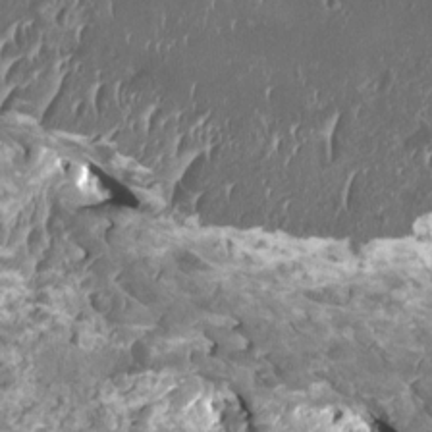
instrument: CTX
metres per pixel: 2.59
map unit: HNhu
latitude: 2.2333
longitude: 6.1417
